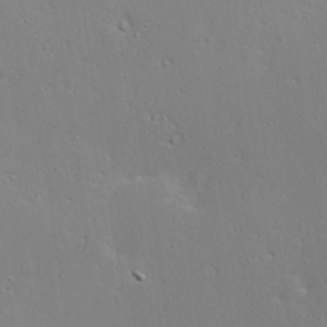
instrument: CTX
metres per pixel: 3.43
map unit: Hve
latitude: 24.1766
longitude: -98.2900
